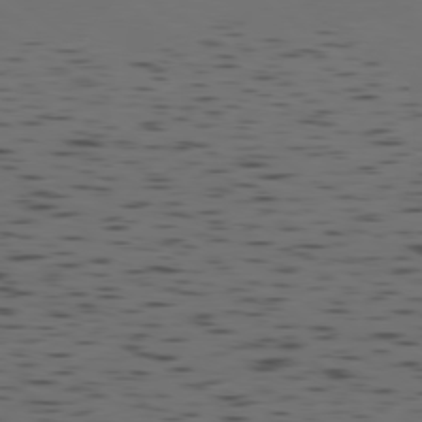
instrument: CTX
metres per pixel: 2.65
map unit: Ap
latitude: -79.1809
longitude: -62.1956
